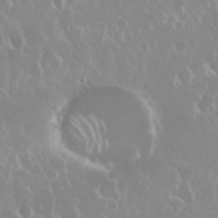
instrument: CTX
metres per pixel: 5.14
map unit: Nhu
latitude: 28.6490
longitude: -61.8583
